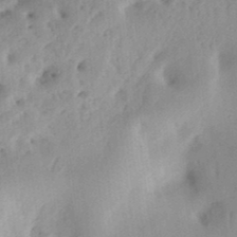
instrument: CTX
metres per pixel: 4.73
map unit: Ht
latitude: 13.6127
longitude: -74.8191
